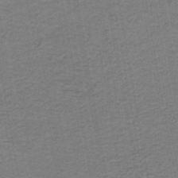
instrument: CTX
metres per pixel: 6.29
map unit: HNb
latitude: -45.1809
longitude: 52.2550
